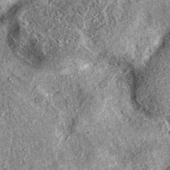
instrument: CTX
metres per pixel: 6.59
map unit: eAb
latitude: 36.7246
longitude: 111.8989
